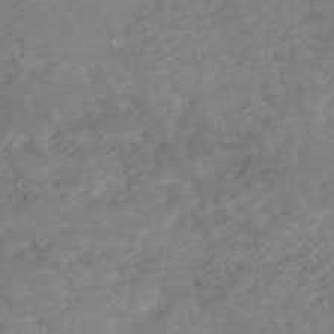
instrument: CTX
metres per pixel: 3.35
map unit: eHh
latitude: -55.2754
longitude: -90.5168
